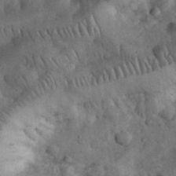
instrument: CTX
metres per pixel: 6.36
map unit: eHh
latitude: 33.3482
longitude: -68.1200
